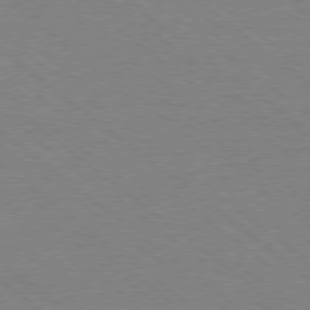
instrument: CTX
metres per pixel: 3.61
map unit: Ap
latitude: -79.0108
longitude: -64.9514
